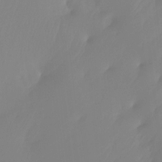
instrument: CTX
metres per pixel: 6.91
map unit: Ht
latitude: -13.0675
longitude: -49.8583
